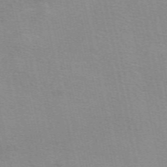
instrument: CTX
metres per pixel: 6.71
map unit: eAb
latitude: 50.8947
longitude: 108.1984
